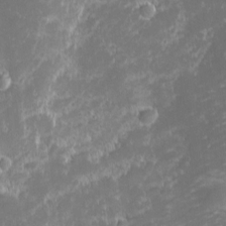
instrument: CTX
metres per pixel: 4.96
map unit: eHh
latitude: -2.0849
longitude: -81.0458
